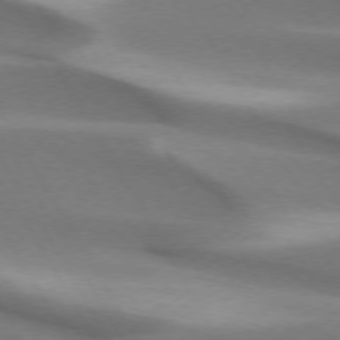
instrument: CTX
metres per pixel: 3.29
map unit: lApd
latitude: 73.4805
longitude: -52.7624
